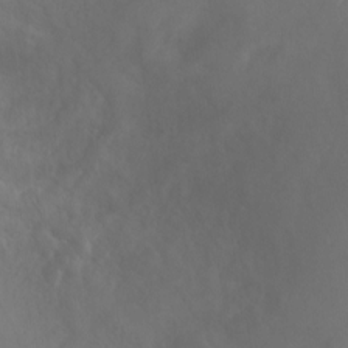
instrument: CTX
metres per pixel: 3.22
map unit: Ht
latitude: -0.2929
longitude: -32.7624
